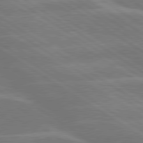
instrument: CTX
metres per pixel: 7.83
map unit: lApd
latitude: 79.8773
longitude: -122.5546
